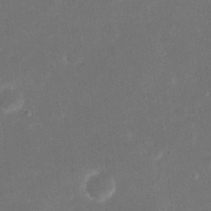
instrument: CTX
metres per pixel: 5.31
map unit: eHh
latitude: 20.0822
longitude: -69.2537
